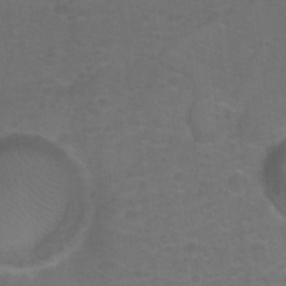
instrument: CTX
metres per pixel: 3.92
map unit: Hto
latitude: -9.6911
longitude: -36.7624
